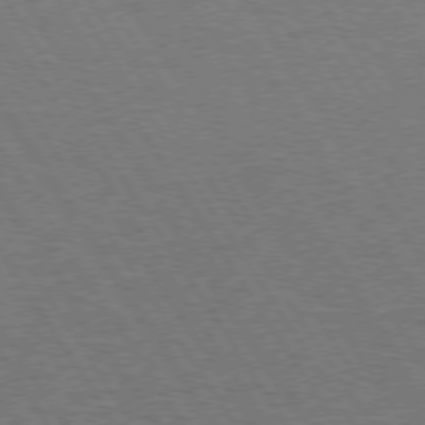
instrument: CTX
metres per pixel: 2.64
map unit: Hpe
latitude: 73.3482
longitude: -123.8961
